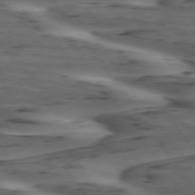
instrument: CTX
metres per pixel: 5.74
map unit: lApd
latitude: 74.7813
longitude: -70.7057
